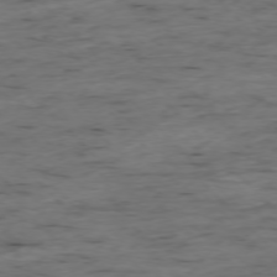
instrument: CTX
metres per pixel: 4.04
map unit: Ap
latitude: -76.6896
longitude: -91.0647
